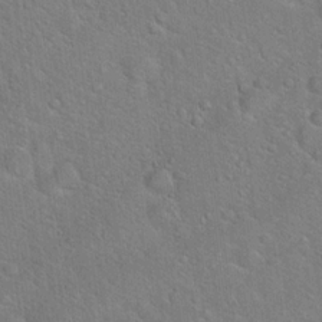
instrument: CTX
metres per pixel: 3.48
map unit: Hto
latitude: 18.8191
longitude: -51.0647
